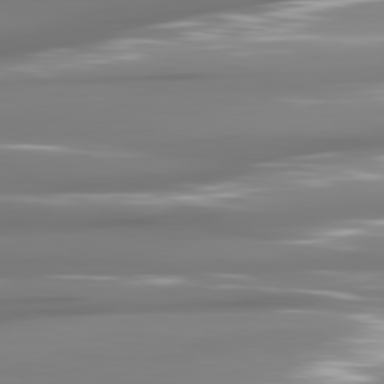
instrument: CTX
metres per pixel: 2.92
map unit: lApd
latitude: 81.3104
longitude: -141.2725
